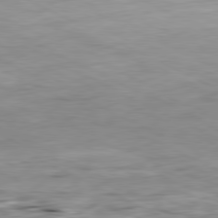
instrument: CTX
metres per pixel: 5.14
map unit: Ap
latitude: -81.3699
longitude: -82.9702
